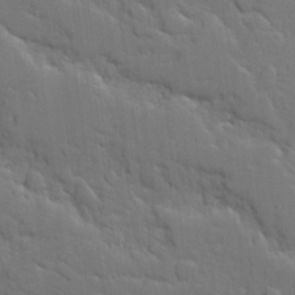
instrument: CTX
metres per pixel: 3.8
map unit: Ave
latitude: 18.6490
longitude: -128.5357
